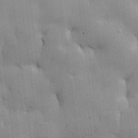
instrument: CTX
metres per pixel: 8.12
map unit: lHvf
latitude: 21.7072
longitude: 145.2754
